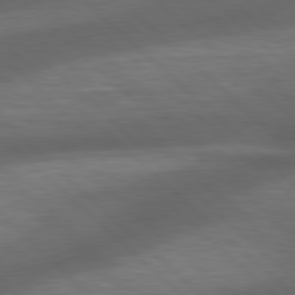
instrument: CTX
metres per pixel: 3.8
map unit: lApd
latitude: 79.1214
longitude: -116.4790
